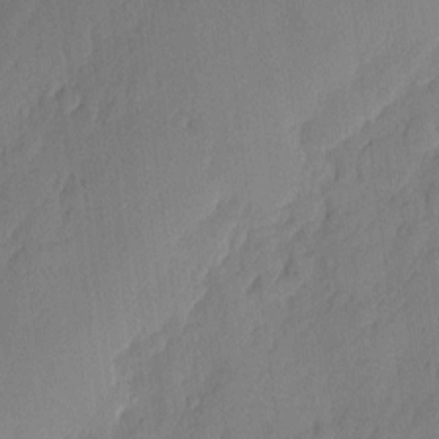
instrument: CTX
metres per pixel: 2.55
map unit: eHh
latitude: 5.7639
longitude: -76.0822
